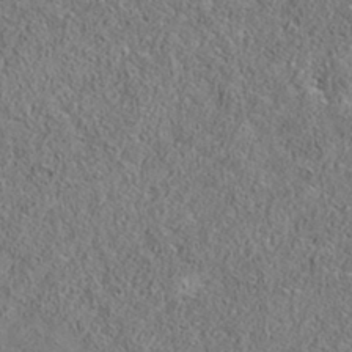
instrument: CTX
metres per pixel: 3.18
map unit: eAb
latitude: 35.4993
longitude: 107.6533
